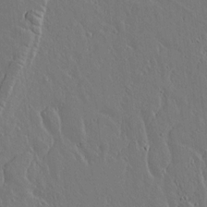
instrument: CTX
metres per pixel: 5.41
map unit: lAvf
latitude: 15.3293
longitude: -126.7435
